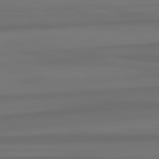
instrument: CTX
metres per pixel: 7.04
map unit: lApd
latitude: 82.8002
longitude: -178.5735
